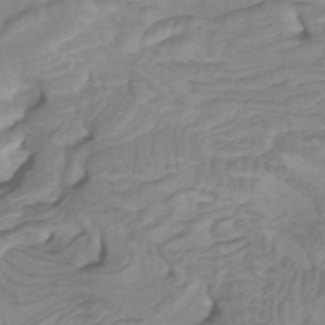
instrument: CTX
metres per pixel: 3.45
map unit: Htu
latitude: -5.1242
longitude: -76.7624
